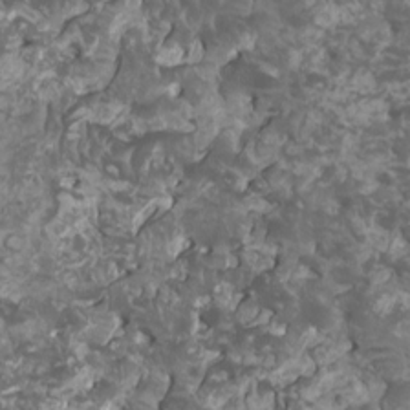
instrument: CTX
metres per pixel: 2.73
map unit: HNhu
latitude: -0.2551
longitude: 1.4833
